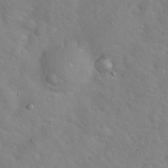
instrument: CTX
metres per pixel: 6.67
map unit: Hto
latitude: 17.3671
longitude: -53.4993
